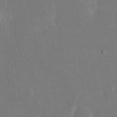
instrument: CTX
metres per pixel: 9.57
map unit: eHh
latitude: 18.6868
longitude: -70.7624
